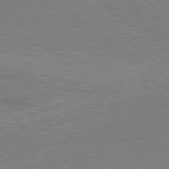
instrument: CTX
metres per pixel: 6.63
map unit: lApd
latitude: 79.4427
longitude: 167.0864
